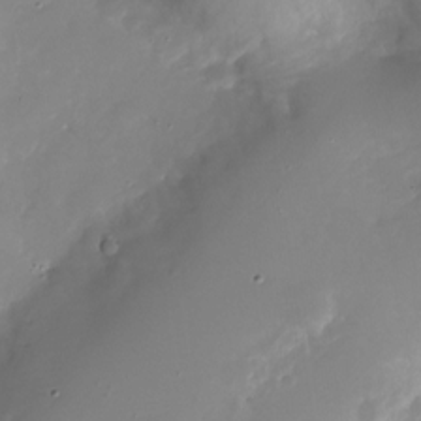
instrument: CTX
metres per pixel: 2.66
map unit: Nhu
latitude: -26.4251
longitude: -73.5183
